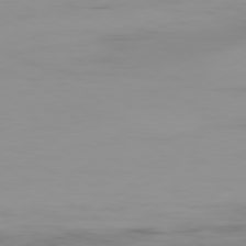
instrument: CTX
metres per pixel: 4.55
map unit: Ap
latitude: -79.9745
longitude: -77.5749
